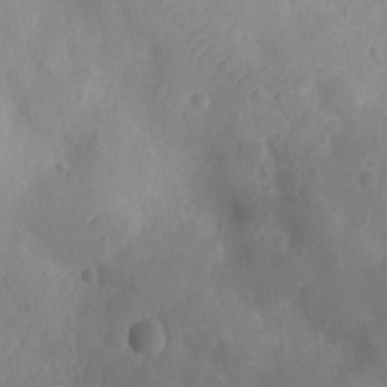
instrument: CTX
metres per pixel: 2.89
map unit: Ht
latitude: -9.7855
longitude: -21.8395
